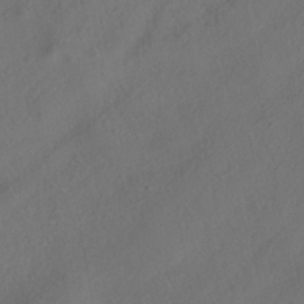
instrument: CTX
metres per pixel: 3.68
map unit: HNhu
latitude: -40.1228
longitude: 108.0094
